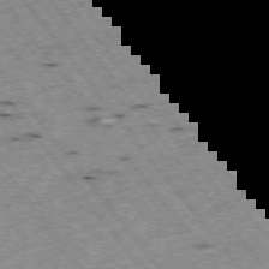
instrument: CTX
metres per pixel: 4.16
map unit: Hpe
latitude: -74.7086
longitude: 4.8597
